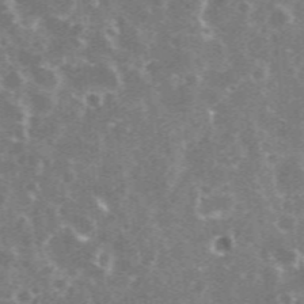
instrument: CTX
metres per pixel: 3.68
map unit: eHh
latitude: 35.3481
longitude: -59.4426
